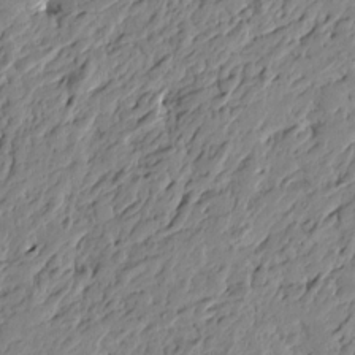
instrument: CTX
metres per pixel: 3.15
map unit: Htu
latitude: -4.1228
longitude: -178.8947
